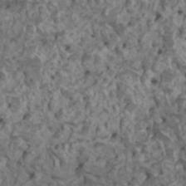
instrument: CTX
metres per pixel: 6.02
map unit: HNhu
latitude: 6.7435
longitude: -0.9702
